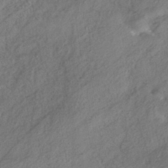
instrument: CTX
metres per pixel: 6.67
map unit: HNhu
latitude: -41.6344
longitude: 107.3699
